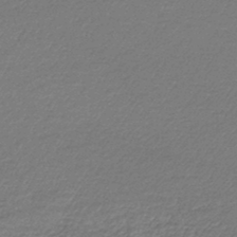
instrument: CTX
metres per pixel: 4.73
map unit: lHb
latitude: -43.9556
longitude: 61.1998
